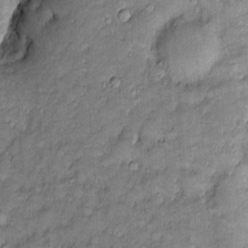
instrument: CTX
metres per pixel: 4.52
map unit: Htu
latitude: -6.7652
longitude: 158.5574
